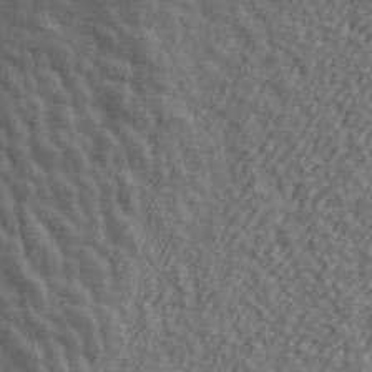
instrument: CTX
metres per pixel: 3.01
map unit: ANa
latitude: 41.5371
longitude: 13.7289
